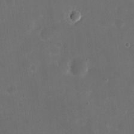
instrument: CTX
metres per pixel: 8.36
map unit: eHh
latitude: 19.7071
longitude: -65.1970
